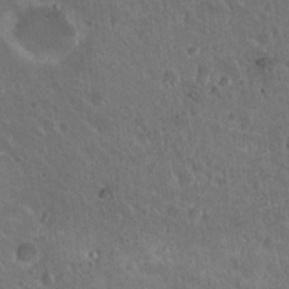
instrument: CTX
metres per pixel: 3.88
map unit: Nhu
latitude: 19.2537
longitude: -29.9906
